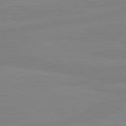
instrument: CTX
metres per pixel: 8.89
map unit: lApd
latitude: 81.1781
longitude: -178.1389
